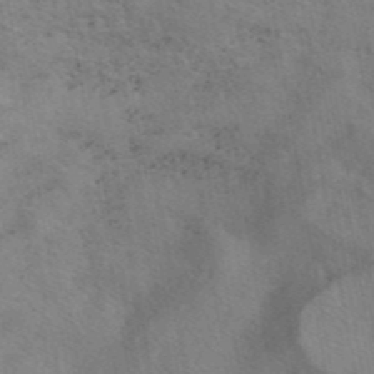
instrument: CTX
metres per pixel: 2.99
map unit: eAb
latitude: 42.6868
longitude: 106.8408
